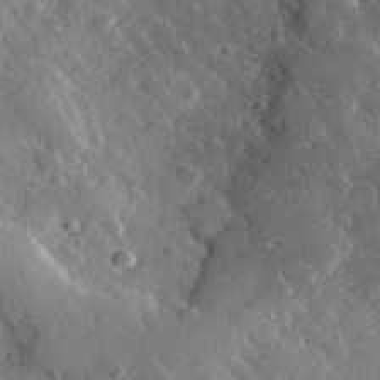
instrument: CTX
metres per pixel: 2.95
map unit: lHvf
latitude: 33.6127
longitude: -85.2348
